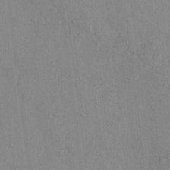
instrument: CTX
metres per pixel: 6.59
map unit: eHh
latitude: -0.3873
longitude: 17.2943
